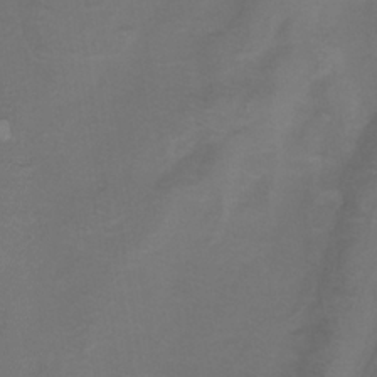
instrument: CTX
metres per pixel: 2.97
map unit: Nhu
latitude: -9.7666
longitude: -76.9324
